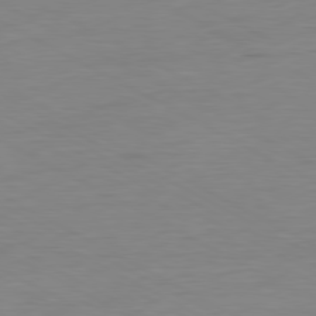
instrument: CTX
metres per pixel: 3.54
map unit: Ap
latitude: -80.6330
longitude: -78.0255
